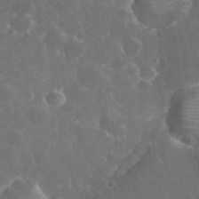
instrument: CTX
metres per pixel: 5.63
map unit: eHh
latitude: 32.9514
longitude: -61.3670
